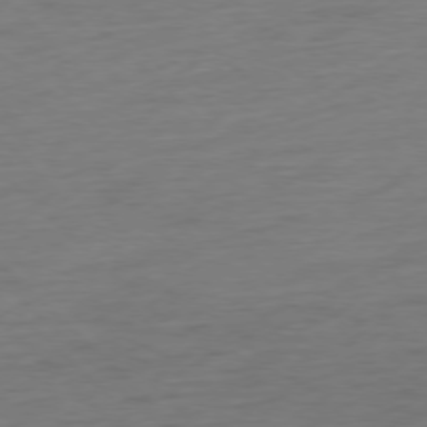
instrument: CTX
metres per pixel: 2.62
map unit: Hpe
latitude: -77.5588
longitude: -13.5560
